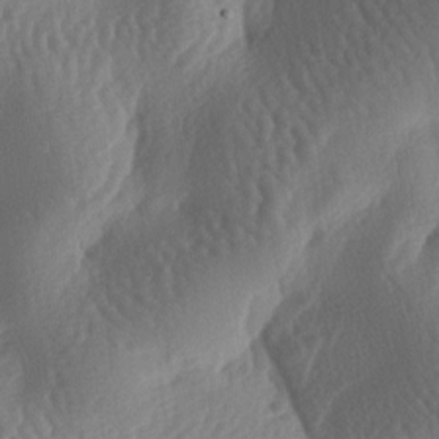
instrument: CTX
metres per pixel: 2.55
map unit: lAa
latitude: -7.1809
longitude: -128.4034
